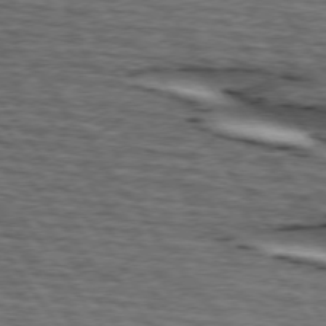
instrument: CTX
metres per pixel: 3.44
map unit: lApd
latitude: 74.4790
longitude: -73.4805
